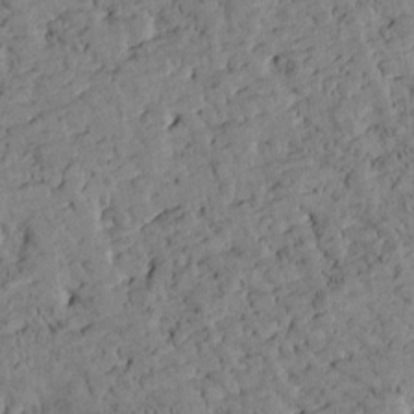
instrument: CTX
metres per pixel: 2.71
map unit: Htu
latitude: -2.9352
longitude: 175.3320
